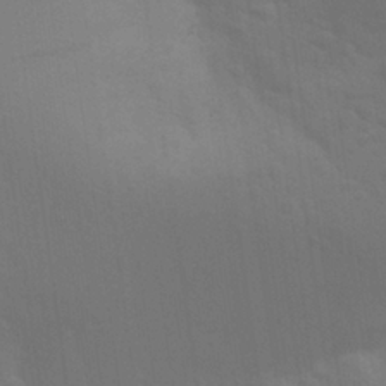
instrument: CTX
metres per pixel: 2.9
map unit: Aa
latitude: 27.2915
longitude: -145.8583
